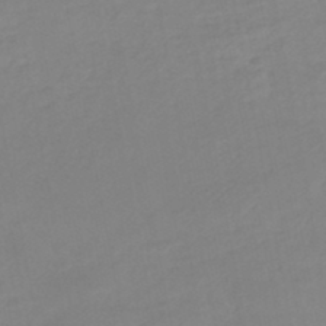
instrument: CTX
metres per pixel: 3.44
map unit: eHb
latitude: -46.7274
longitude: 89.1053
